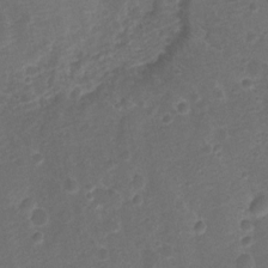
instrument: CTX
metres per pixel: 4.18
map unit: Nhu
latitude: 2.3089
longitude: -15.9528
